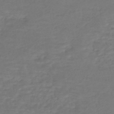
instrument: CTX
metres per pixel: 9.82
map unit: HNhu
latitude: -47.1431
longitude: 95.8044
